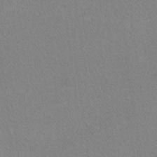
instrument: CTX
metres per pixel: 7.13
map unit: lHvf
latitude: -12.5196
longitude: -104.1389
